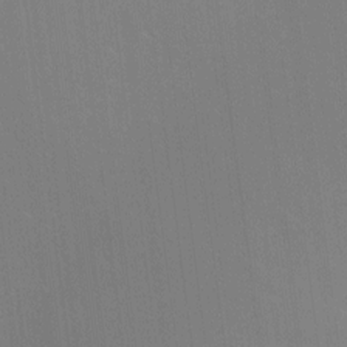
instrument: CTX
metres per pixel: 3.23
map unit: Ht
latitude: -9.3698
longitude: -38.8002
